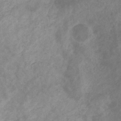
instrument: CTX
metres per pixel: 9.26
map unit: eHb
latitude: -31.8233
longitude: 70.8597
